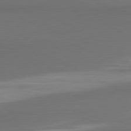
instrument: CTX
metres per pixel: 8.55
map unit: lApd
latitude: 81.6316
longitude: 173.2943
